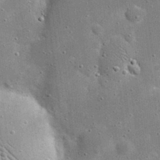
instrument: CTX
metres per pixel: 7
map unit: eHh
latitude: 21.1592
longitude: -67.2725
